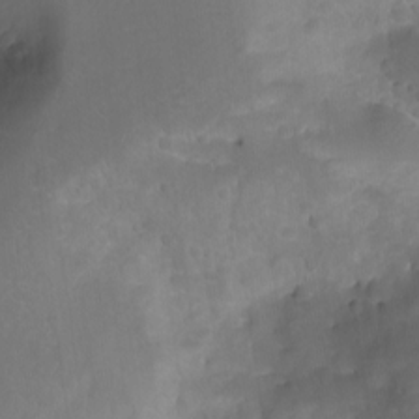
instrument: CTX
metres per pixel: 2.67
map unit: Aa
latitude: -13.2754
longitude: -68.1578
